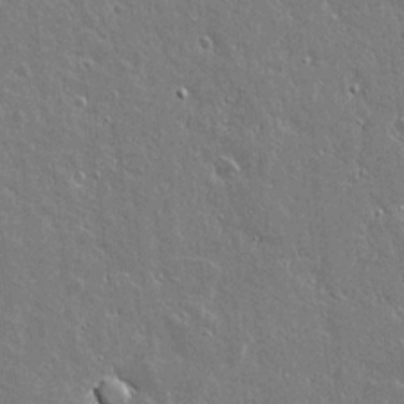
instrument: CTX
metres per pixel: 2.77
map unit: lAvf
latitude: 14.9703
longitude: -128.3467
